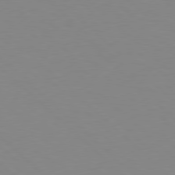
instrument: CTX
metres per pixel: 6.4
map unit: Hpe
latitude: 78.3656
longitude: -164.5168
